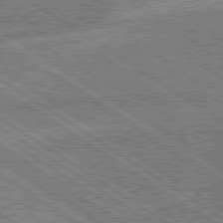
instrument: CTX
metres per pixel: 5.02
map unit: lApd
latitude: 79.3104
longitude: -162.3657
